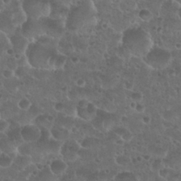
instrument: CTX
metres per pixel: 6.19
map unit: Nhu
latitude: 27.1025
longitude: -51.5938
